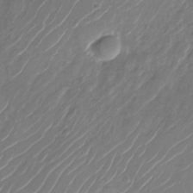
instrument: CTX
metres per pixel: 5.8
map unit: Nhu
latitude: -28.5574
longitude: -72.0822
